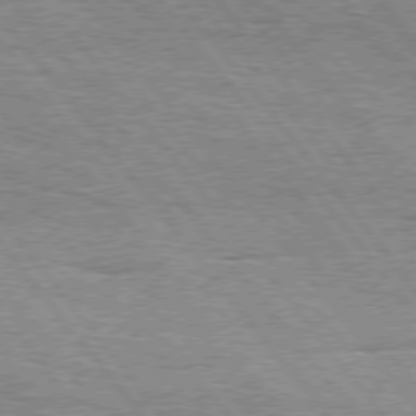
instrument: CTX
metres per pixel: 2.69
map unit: Hpe
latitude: 75.5560
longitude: -138.9514
